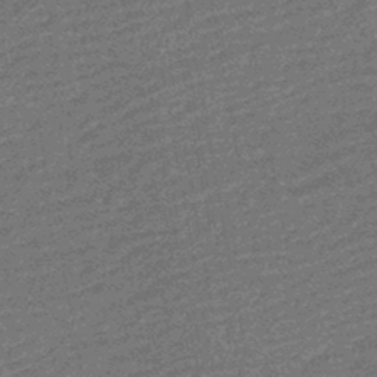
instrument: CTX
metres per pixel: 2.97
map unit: HNhu
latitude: -43.8422
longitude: 99.4454
